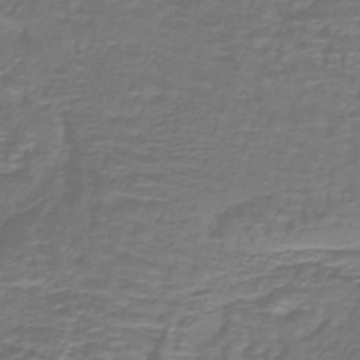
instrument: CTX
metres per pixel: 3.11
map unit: lHb
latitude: -41.1053
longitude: 58.3873
